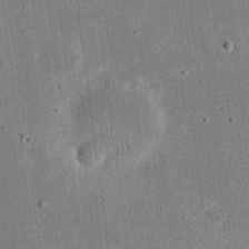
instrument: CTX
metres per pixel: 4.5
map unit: eHh
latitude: 20.7247
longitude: -71.4048
